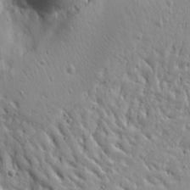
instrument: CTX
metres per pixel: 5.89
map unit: Aa
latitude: 15.1781
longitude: -140.7813
